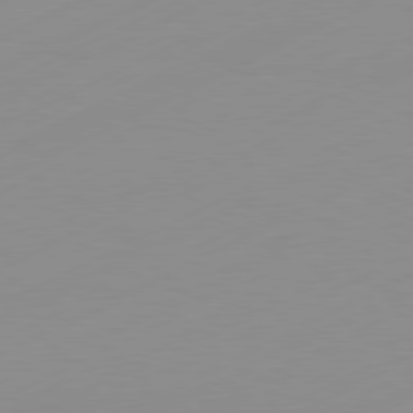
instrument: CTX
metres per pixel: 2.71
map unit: Ap
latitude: -81.1053
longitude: -84.3656
